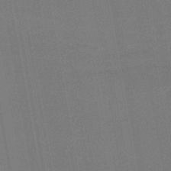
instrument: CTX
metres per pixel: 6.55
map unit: HNb
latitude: -42.3684
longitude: 51.8044
